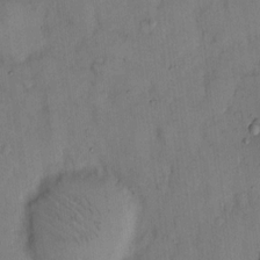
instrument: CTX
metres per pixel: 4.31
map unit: eHh
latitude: 12.8758
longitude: -62.6491
